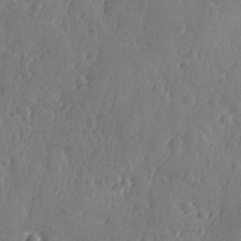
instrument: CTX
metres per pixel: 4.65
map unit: Ave
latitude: -9.0297
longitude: -118.8758
